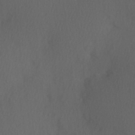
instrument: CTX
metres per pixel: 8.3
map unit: Hve
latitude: 13.6505
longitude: -90.2711
